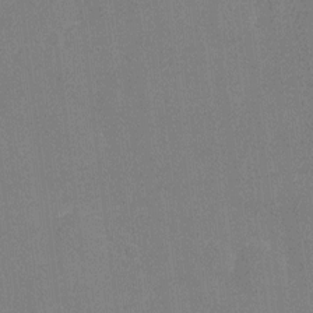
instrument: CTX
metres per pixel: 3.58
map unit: Ht
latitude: -3.4076
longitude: -19.7827
